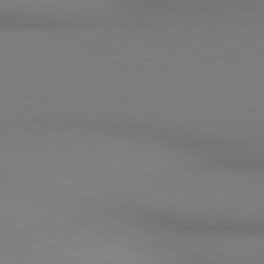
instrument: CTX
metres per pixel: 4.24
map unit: lApd
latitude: 80.6490
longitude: 145.4266
